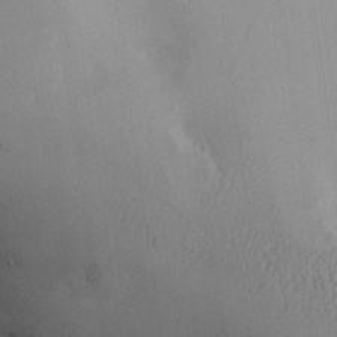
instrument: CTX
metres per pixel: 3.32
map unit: Aa
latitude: 26.7435
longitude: -132.3467
